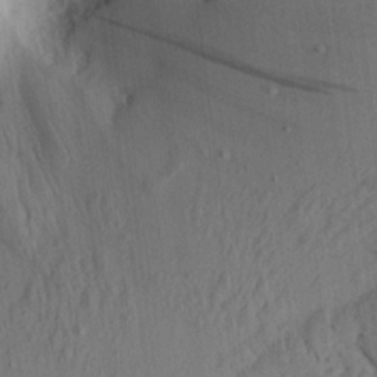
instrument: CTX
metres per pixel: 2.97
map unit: Aa
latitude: 15.4805
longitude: -146.9136
